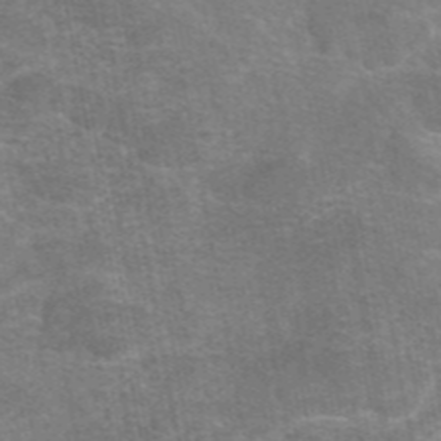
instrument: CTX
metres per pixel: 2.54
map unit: eAb
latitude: 47.3293
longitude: 105.7288
